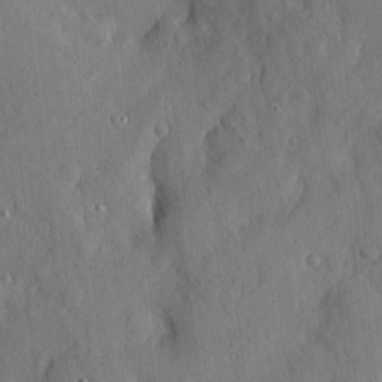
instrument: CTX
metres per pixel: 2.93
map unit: eHh
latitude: 4.4223
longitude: -73.4616
